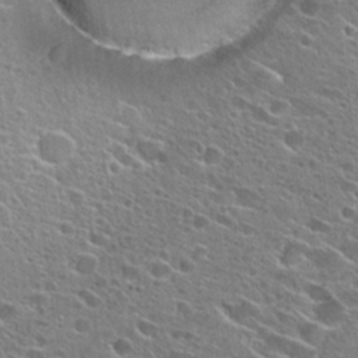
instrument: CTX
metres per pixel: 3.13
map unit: Hto
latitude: 26.1200
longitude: -44.3845
